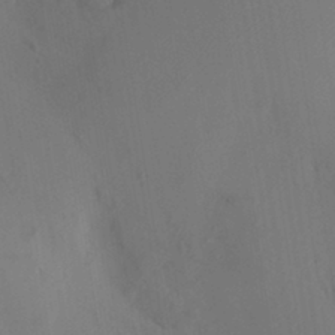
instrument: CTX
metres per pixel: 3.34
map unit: HNhu
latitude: 7.9717
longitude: -0.8191
